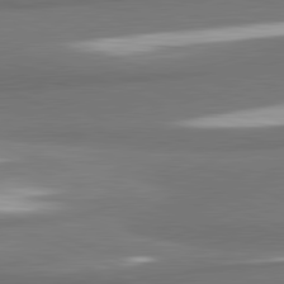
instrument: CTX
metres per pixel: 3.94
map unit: lApd
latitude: 81.8205
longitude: 173.5966
